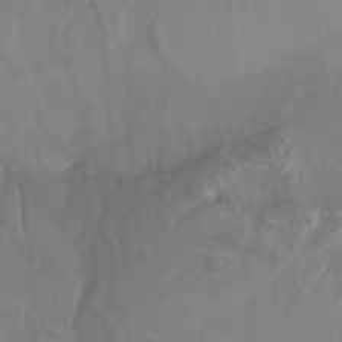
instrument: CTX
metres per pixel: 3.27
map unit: Nhu
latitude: -8.7085
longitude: -79.5749
